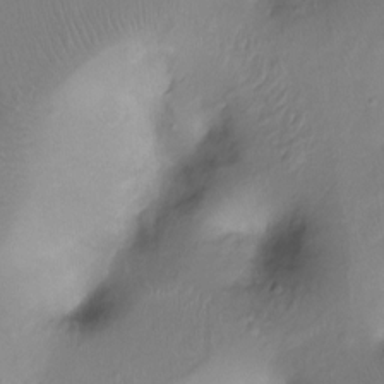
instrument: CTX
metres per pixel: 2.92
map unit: Ht
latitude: -17.9178
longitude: -44.4034
